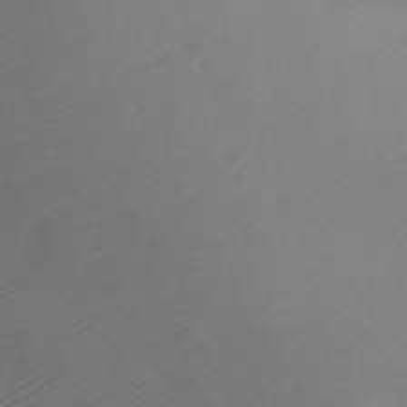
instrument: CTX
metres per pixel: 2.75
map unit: Ht
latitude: -1.8990
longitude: -18.9702
